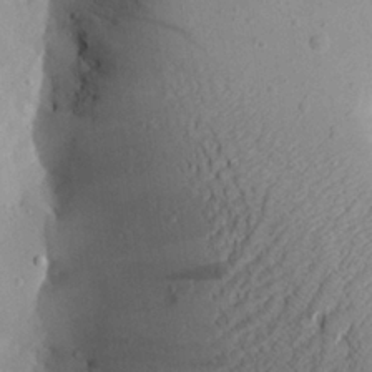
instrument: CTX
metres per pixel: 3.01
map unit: Aa
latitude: 24.3278
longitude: -144.7624
